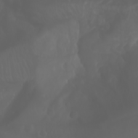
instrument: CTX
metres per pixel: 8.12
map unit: Htu
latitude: -1.4455
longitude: -77.0269
